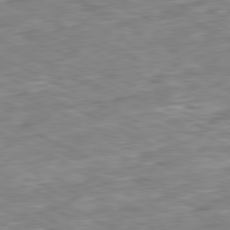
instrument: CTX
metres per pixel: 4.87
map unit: Ap
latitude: -80.8408
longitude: -91.6694
